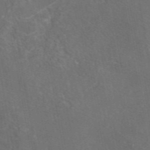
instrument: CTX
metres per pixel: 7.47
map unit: eAb
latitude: 46.1578
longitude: 108.2928
